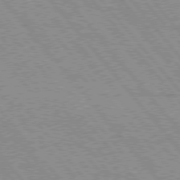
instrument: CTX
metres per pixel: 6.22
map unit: Hpe
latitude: 75.7261
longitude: -150.1766
